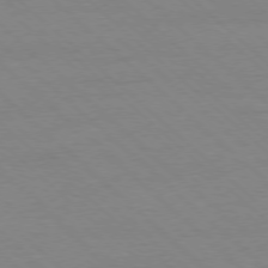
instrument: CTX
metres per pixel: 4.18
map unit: Ap
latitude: -77.8989
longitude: -84.7813
